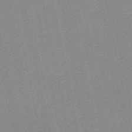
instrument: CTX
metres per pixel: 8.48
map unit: lHb
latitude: -46.8786
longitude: 60.8975
